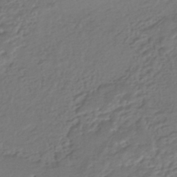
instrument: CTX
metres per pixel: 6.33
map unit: HNhu
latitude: -44.9164
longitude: 95.6344
